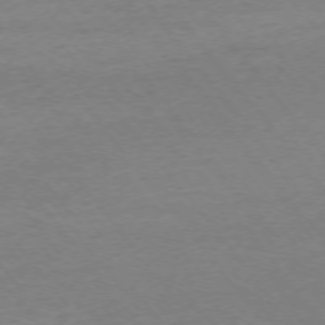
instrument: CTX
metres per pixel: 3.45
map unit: Ap
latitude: -75.2187
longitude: -84.2901
